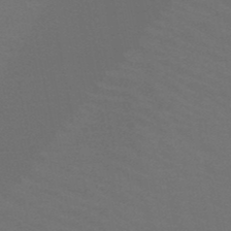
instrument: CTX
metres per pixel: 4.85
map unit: HNb
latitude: -48.3873
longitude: -49.6316
